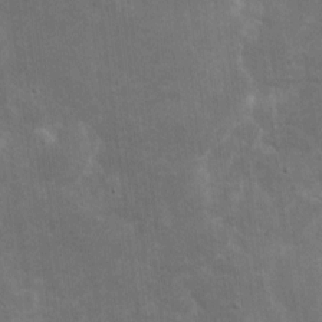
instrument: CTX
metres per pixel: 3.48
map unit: eHh
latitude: 4.9325
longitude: -70.8758
